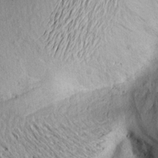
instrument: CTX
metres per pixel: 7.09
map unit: Aa
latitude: 19.5749
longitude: -145.7638
